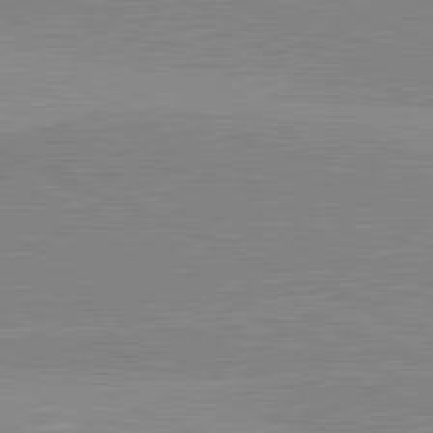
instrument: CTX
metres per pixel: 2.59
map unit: lApd
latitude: 81.8772
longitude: 139.3888
